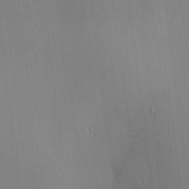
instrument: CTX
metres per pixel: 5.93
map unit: HNhu
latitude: 13.0648
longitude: 12.0850
